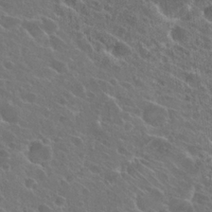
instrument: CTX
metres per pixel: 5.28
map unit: Hto
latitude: 24.6868
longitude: -39.4615
